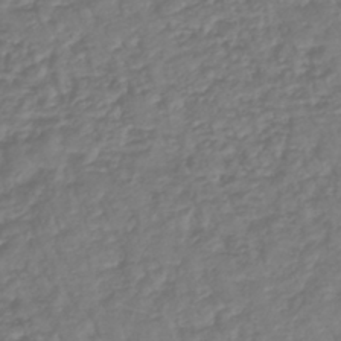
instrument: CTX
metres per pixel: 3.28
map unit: lHb
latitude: -38.0661
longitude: 69.8800
